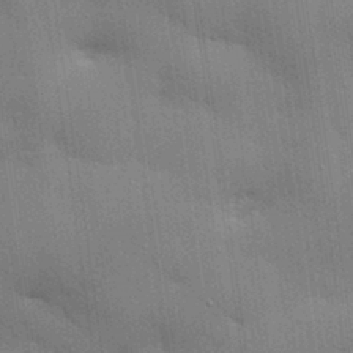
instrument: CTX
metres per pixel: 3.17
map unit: eHh
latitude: 29.0080
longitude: -82.7624
